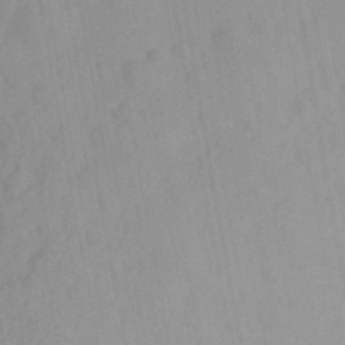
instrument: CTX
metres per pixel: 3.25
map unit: Ave
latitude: 21.9339
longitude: -137.6316
